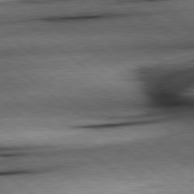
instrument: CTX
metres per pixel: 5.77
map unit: lApd
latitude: 78.9892
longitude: -141.0080
